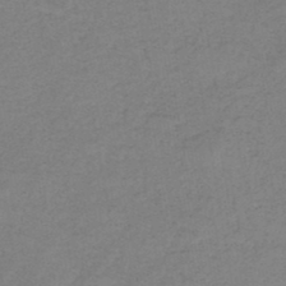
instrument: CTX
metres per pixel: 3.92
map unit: HNb
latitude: -47.0297
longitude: -38.7435
